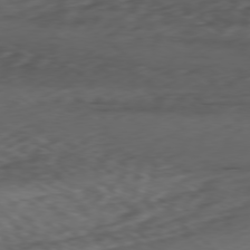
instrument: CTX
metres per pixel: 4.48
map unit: Ap
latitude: -78.9919
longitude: -59.4615
